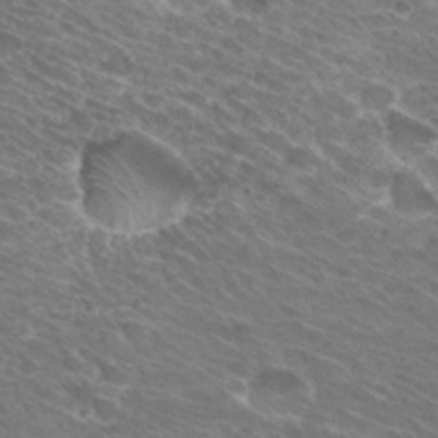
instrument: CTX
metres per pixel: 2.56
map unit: Hto
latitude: 30.6113
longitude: -43.8961
